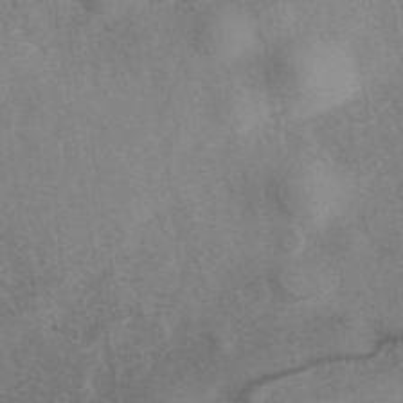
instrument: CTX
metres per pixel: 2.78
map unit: eAb
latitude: 40.1199
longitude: 106.6330
